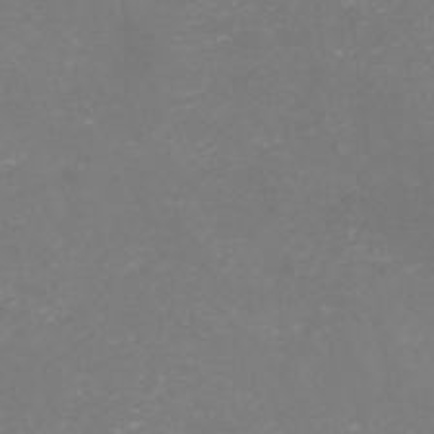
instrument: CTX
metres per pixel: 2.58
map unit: HNhu
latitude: -47.4265
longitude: 29.7856
